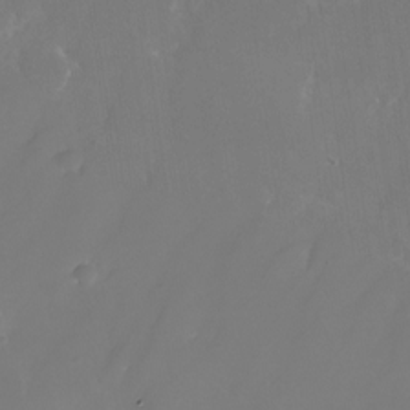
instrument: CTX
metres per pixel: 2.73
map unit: Nhu
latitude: -25.0297
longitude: -71.6127
